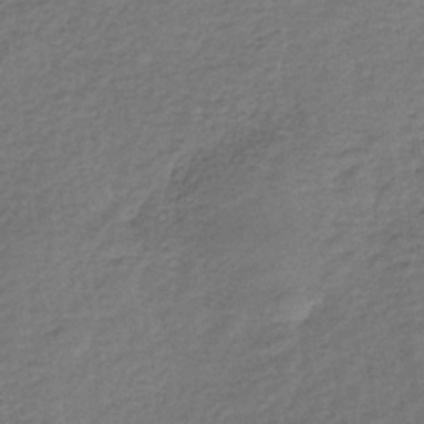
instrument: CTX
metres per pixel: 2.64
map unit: lHb
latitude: -35.1053
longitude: 66.2361
